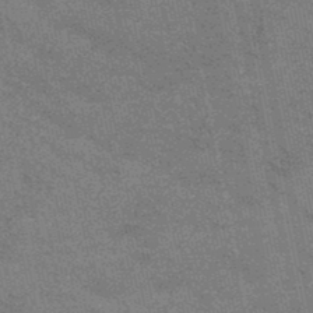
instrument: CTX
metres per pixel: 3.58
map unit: lHb
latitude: -47.9367
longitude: 73.9178
